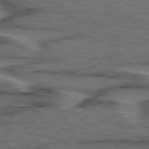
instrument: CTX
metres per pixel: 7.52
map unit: lApd
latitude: 75.8205
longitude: -71.4993
